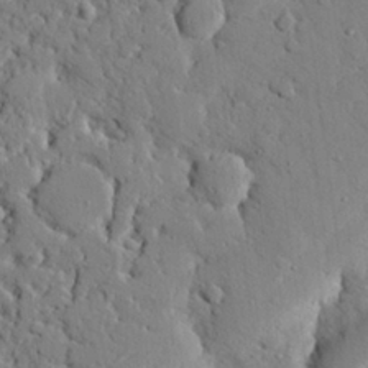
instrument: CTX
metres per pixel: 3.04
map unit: eHh
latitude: 26.9136
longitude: -78.7624
